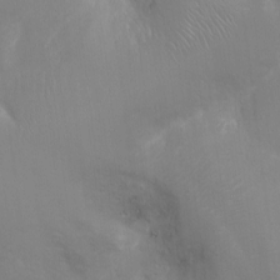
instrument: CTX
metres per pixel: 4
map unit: Ht
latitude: -15.0676
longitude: -40.5545
